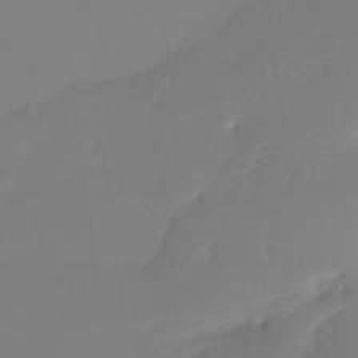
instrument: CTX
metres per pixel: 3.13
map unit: Htu
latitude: -13.6911
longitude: -49.3860
